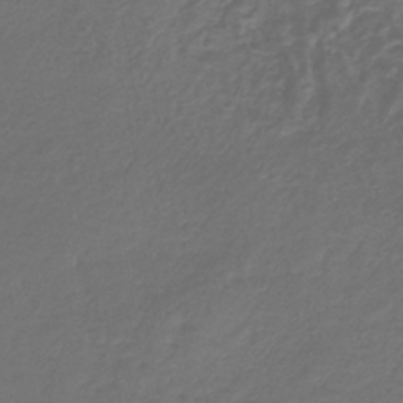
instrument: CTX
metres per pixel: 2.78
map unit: lHb
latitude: -43.2375
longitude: 61.8989
